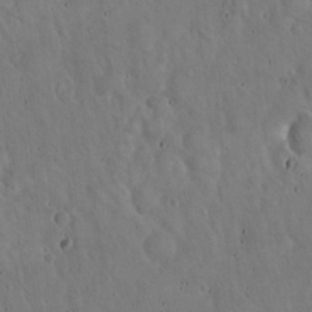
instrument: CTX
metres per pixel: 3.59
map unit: Hto
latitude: 17.6127
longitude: -59.6316
